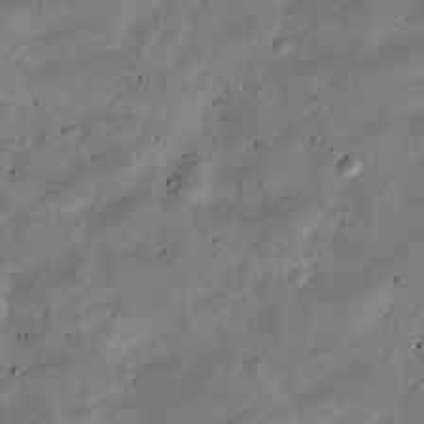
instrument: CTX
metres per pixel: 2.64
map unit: Nve
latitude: -25.7100
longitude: 106.3496
